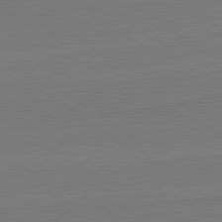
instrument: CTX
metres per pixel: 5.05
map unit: lApd
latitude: 82.2522
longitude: 166.4629
